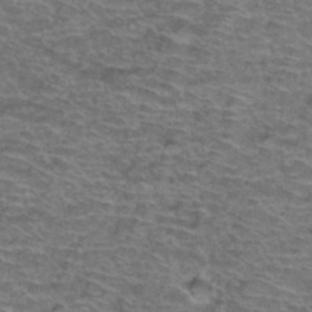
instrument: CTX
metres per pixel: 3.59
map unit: Hto
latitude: 38.2145
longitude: -43.0836
